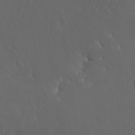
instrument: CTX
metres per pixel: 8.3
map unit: Nhu
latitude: 30.5735
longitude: -57.2536
